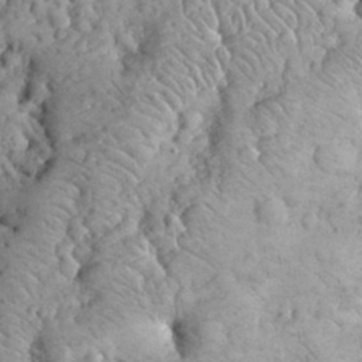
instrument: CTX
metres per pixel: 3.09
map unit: eHh
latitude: 32.9703
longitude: -65.3293
